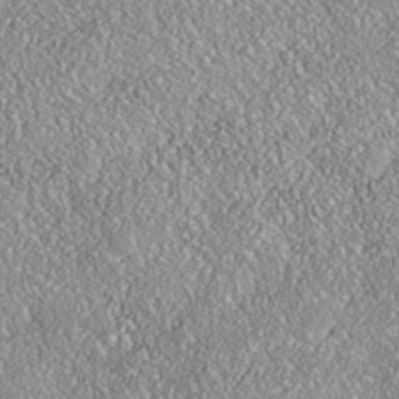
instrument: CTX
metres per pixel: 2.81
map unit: Nhe
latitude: -38.0283
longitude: 138.1039
